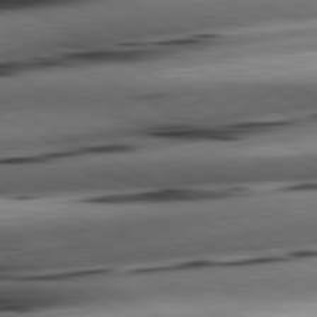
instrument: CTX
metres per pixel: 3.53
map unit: lApd
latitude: 81.0269
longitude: -162.4979
